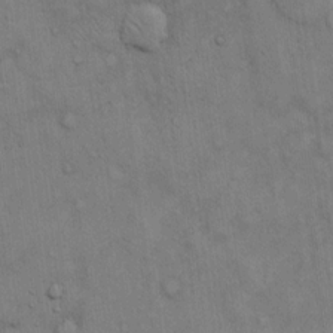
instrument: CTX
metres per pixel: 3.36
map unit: Hto
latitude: 13.4427
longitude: -60.4601
